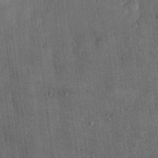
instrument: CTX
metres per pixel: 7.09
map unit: Nhu
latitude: 5.7638
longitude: -23.1403
